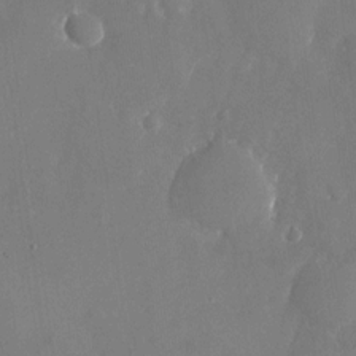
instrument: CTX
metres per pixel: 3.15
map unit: Nhu
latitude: -25.5966
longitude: -70.6679
